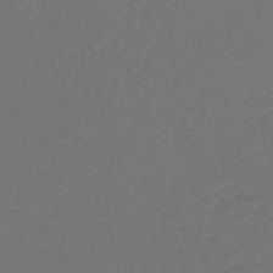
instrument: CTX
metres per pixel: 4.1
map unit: lHb
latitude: -43.8611
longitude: 73.7288
